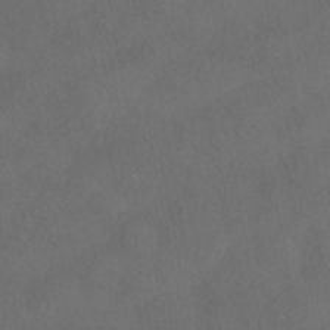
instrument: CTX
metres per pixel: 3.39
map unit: HNhu
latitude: -39.3699
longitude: 97.3699
